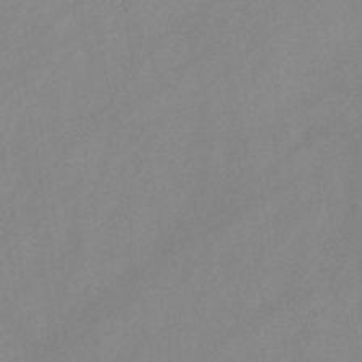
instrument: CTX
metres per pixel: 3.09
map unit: HNb
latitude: -45.7856
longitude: -38.8947
